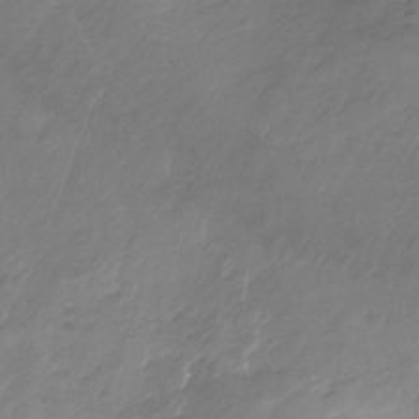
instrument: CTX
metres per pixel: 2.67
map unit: Nhu
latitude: -23.6533
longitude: -56.9891
